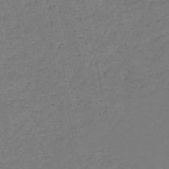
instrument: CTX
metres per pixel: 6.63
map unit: HNb
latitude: -53.8233
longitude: -39.6883
